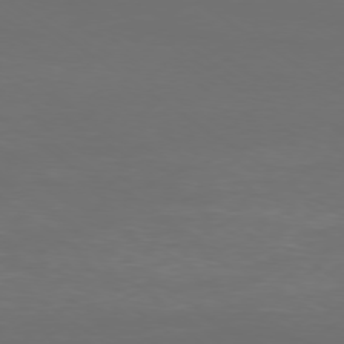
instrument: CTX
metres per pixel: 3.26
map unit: Ap
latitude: -78.6707
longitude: -93.0836
